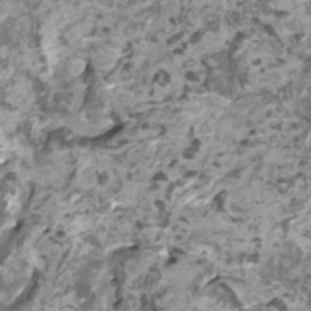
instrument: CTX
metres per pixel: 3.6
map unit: HNhu
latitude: 1.4804
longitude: -0.7624
